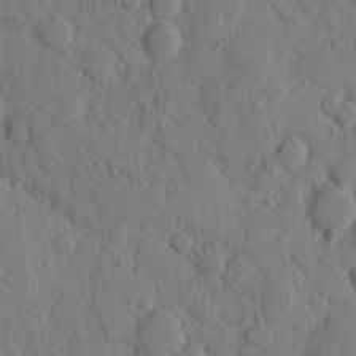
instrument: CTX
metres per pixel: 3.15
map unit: eHh
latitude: 8.8947
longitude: -64.7624
